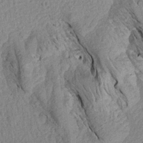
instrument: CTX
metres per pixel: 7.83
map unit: Aa
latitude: 18.6868
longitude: -145.1781
